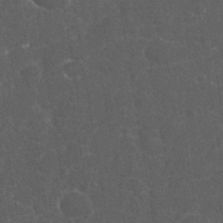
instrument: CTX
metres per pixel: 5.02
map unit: eHh
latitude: 36.6113
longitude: -61.8961
